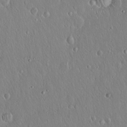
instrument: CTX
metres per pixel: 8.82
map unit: Hto
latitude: 17.0647
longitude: -57.5938
